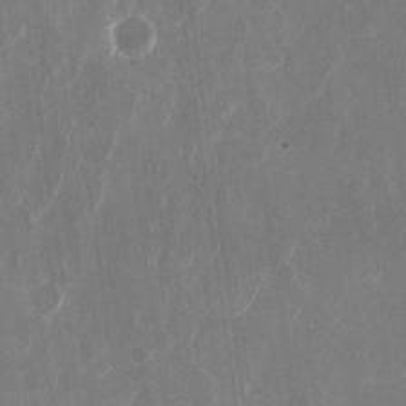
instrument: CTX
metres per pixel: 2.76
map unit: Nhu
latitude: -29.1998
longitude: -71.2348
